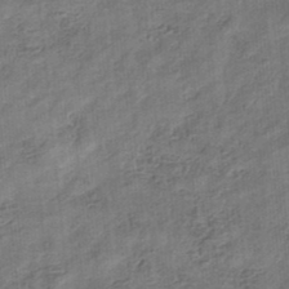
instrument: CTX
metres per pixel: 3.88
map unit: eHb
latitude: -34.0661
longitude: 79.4643
